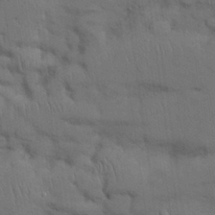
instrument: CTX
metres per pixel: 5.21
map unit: Nhu
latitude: 27.6127
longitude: -69.5938
